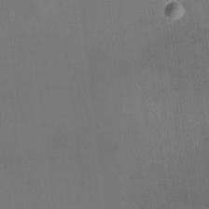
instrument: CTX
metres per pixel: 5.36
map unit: HNhu
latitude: 11.2159
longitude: 11.0298
